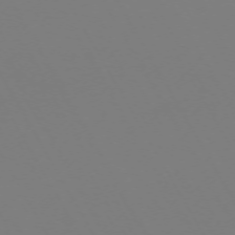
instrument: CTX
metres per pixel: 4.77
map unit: Hpe
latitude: -72.5951
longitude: 10.3306
